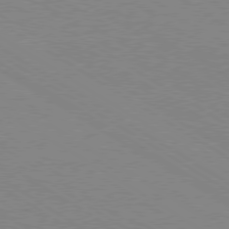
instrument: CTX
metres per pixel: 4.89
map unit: Ap
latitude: -80.1984
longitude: -52.8758
